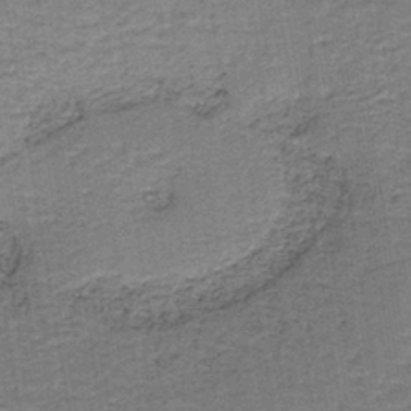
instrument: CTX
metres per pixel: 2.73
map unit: HNb
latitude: -38.9920
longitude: 50.4818
